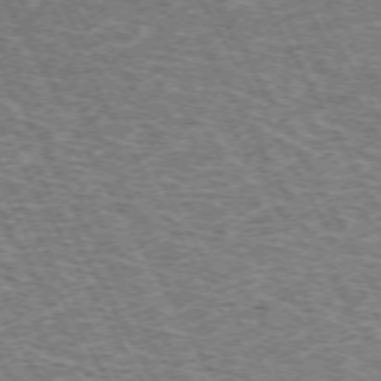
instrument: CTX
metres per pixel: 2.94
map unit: Hpe
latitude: -72.4440
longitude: 12.0661
